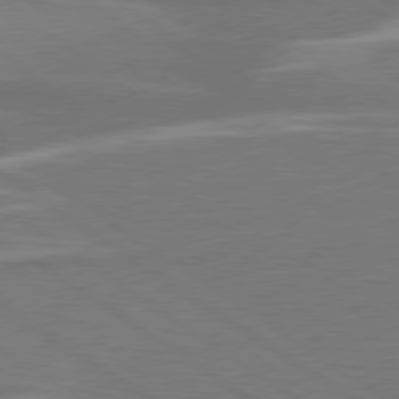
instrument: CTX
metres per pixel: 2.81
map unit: lApd
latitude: 79.0081
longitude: -95.6127
